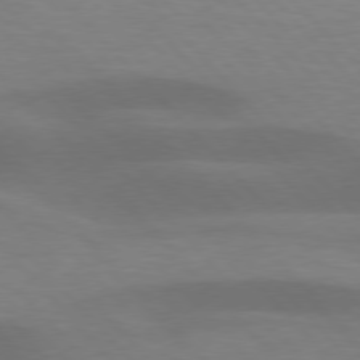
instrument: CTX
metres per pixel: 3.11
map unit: lApd
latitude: 76.6868
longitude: -59.2348
